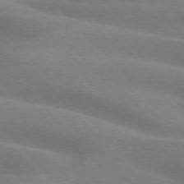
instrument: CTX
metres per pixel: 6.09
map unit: lApd
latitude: 75.5182
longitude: -61.2915
